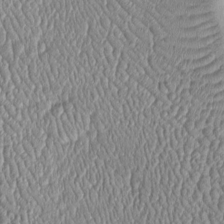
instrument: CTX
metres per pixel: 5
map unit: Htu
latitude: -6.0661
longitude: 156.4062
